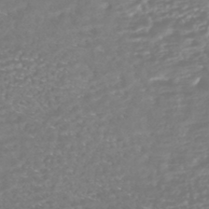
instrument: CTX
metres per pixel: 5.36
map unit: HNhu
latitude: -45.3888
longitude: 100.7274
